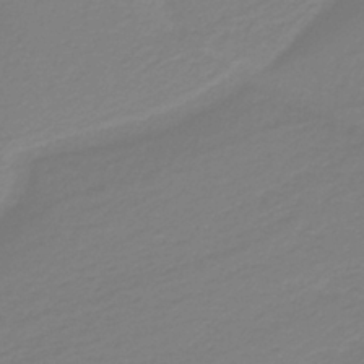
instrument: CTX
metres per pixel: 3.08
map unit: HNb
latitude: -37.5399
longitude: 54.0661
